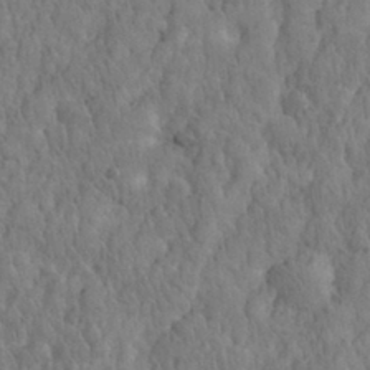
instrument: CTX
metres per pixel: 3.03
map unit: eHh
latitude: 31.6883
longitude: -67.1781
